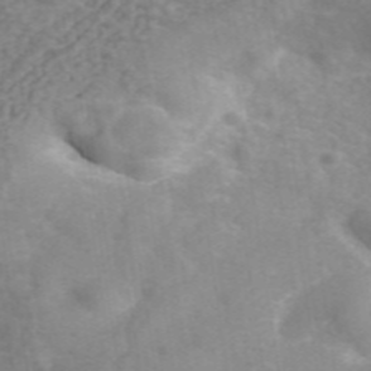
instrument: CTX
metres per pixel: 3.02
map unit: ANa
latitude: 43.3482
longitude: 26.3873
